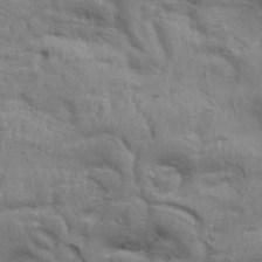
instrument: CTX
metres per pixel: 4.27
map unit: Aa
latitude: 34.5734
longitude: -136.2712
